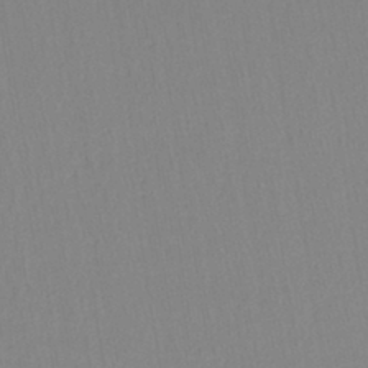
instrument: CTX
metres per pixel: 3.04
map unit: lHb
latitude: -41.5588
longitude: 64.2173
